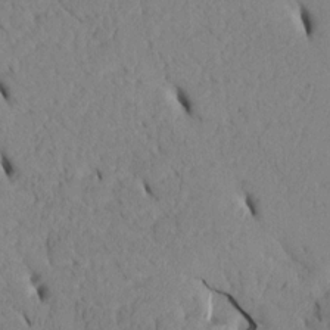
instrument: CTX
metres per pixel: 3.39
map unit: Htu
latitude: 3.2537
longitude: 152.5195
